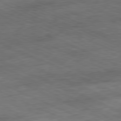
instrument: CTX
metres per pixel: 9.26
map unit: Ap
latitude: -81.2943
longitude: -90.8569
